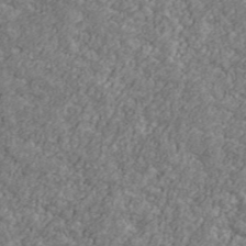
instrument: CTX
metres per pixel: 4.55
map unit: Ave
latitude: 41.6504
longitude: -111.0837
